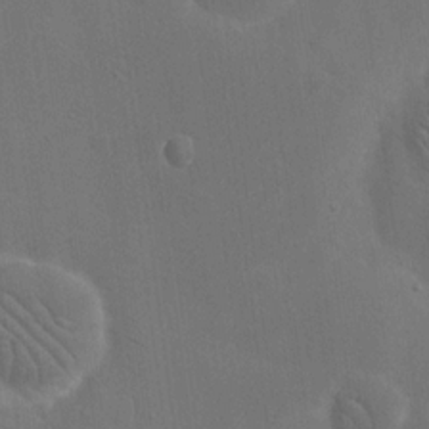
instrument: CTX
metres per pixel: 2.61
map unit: eHh
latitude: 19.1403
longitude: -67.4804
